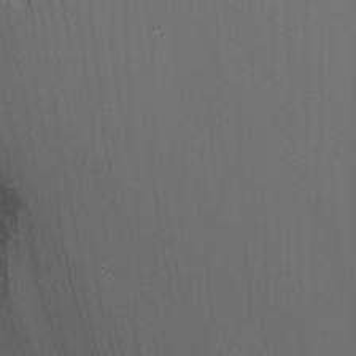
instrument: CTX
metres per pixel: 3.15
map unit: Nhu
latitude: -7.1053
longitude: -80.0255
